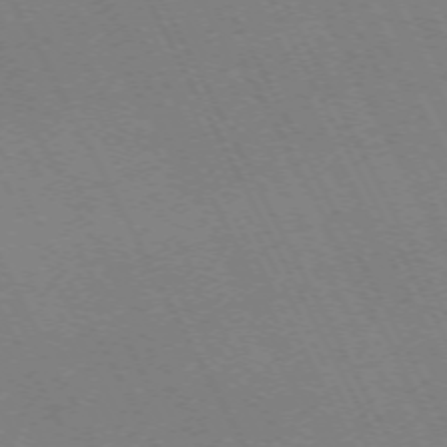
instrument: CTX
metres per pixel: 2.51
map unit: Hpe
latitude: -71.5588
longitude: 8.5952
